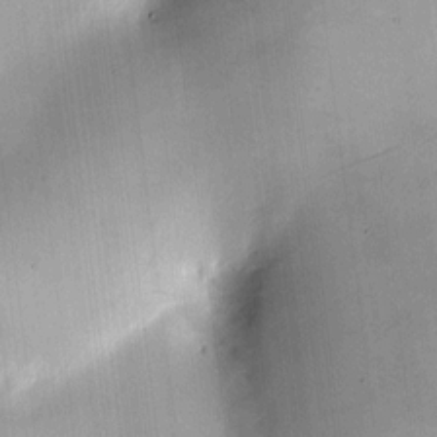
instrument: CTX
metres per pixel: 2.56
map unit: HNhu
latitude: 10.5168
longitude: 9.4832
